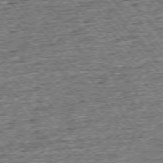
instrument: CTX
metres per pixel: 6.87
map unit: Ap
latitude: -75.7100
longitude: -91.2348
